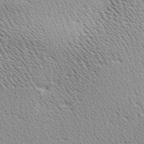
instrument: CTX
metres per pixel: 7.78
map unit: Ave
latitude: 10.2523
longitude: -107.3104
